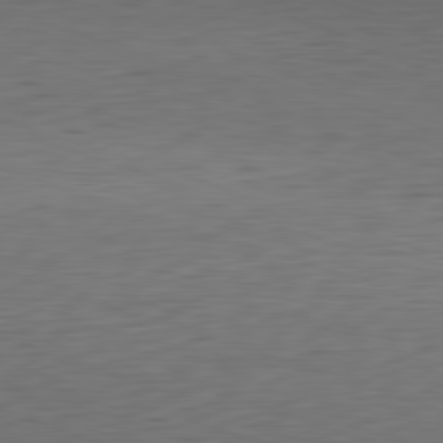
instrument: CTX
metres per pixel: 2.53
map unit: Hpe
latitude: -82.2928
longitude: 11.8989
